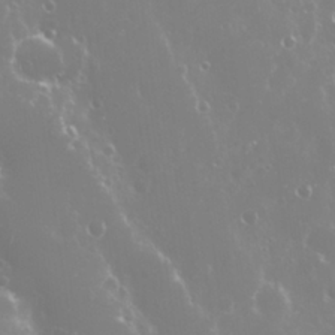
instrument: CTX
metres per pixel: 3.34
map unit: Nhu
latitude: 25.8961
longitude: -60.0444
